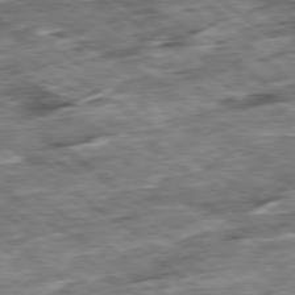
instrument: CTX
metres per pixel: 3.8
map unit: Ap
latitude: -79.3887
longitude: -86.2900
